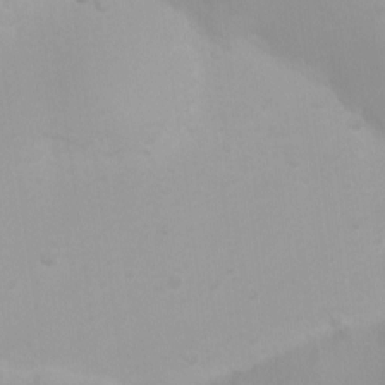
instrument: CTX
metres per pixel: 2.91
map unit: Ht
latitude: 3.6127
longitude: -23.1214
